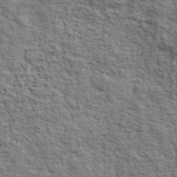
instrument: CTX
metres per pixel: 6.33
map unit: eHh
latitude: 36.9892
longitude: -81.8583
